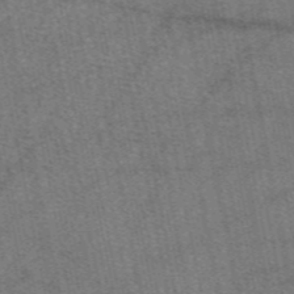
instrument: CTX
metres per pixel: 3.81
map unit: eAb
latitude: 48.5924
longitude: 108.0850
